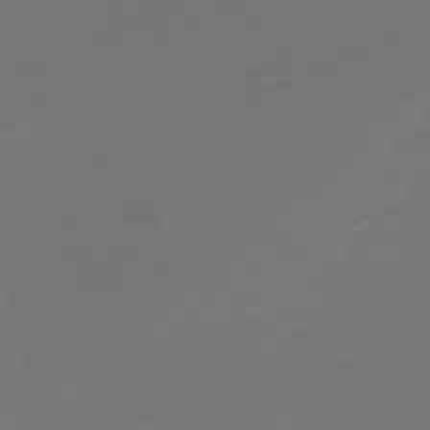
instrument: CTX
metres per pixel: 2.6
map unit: Nve
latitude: -59.2375
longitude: 56.5196
